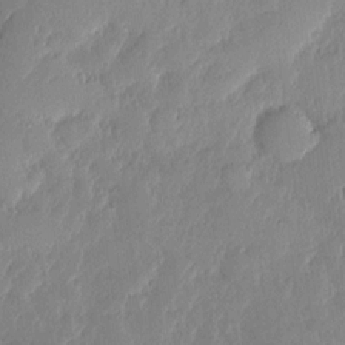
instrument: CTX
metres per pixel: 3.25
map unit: eHh
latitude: 4.0444
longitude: -71.3859
